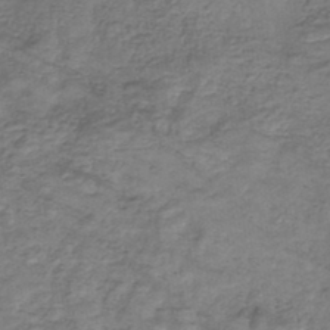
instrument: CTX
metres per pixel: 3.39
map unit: eHb
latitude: -33.3510
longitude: 75.6344
